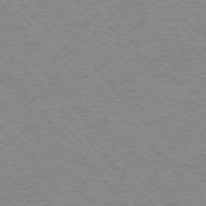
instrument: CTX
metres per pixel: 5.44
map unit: Ap
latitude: -76.7841
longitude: -88.4790
